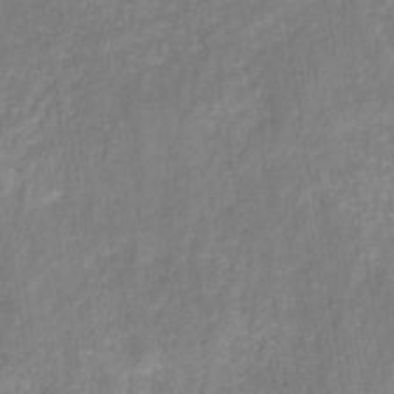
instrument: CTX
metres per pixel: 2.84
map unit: HNhu
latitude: -28.3684
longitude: 73.8044
